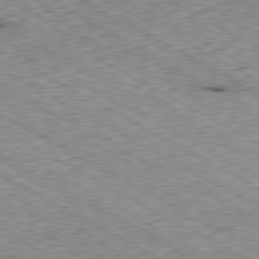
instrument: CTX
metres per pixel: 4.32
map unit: Ap
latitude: -80.7086
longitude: -48.5735
